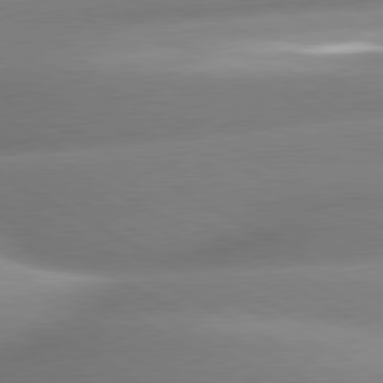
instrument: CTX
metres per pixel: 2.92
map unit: lApd
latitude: 80.2333
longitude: -158.3089
